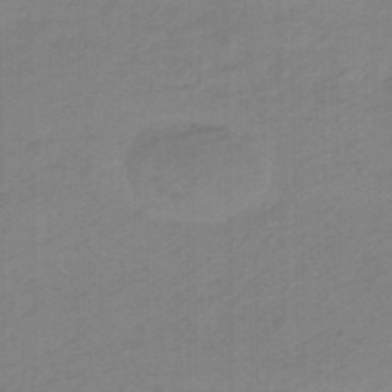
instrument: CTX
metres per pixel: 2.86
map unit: HNhu
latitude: -47.1053
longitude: 89.5210
